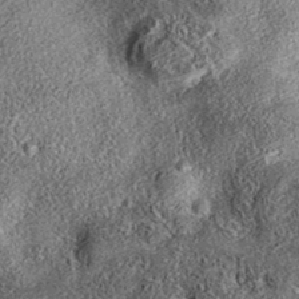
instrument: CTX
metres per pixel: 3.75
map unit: eAb
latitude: 36.7624
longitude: 107.1620
